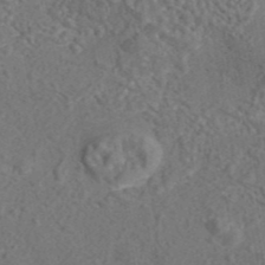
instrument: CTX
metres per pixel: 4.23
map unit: eAb
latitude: 43.2159
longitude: 105.1620
